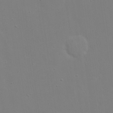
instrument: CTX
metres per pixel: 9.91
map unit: eHh
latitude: 20.0444
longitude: -72.2334
